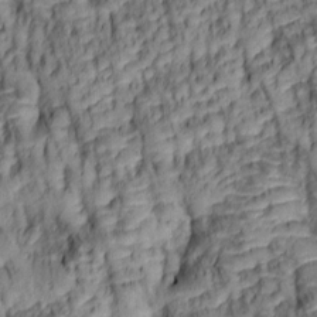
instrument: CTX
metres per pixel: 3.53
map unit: lAa
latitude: 6.1389
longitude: -115.8394
